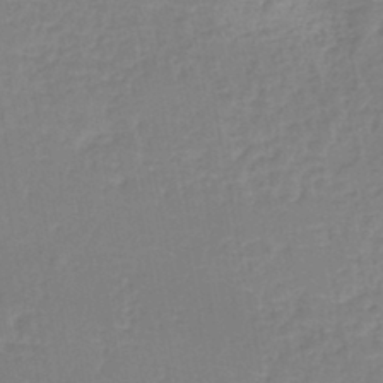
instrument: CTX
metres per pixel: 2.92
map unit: eHh
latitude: -42.9919
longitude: -31.3104
